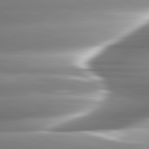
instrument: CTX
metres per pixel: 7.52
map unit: lApd
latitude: 82.5356
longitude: -142.4790
